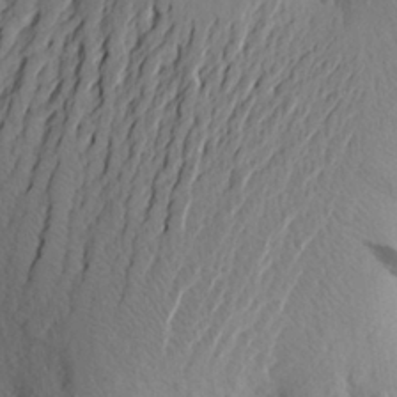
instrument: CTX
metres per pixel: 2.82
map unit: Aa
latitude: 25.5560
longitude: -149.9150
